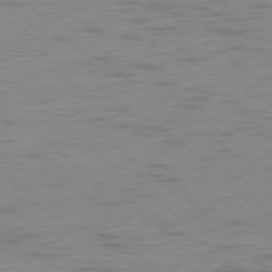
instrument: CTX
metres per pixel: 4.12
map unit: Ap
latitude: -78.5007
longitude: -63.2726
